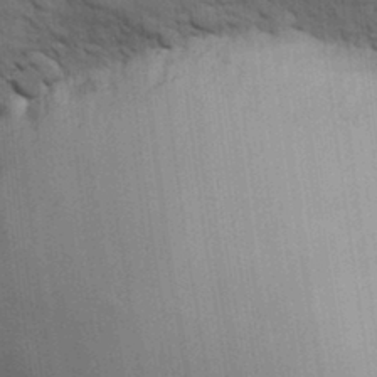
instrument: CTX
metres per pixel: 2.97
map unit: lHvf
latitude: 18.3656
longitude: -113.6883
